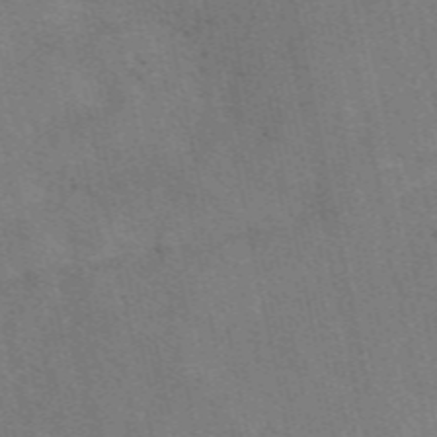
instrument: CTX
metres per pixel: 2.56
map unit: eAb
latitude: 49.6127
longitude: 120.8975
